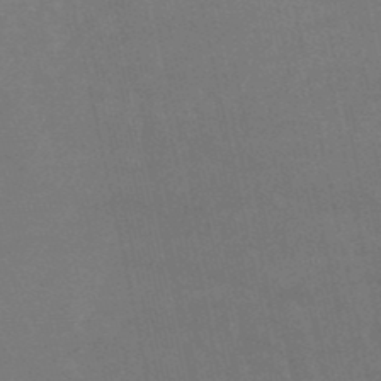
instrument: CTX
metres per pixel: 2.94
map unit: lHb
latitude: -48.4062
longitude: 72.5951
